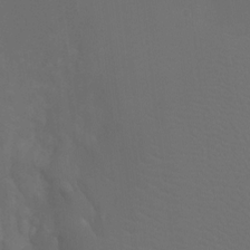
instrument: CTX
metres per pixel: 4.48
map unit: Htu
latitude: -13.1809
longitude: -47.9717
